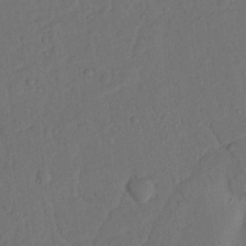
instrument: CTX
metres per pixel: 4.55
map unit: Nhu
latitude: 19.0647
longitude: -76.8191
